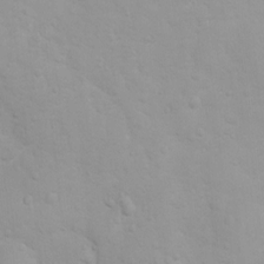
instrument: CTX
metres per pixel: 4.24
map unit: Ht
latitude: 3.9528
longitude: -22.6490
